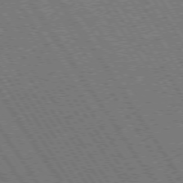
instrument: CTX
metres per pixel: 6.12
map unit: Hpe
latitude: 73.7639
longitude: -141.4048
